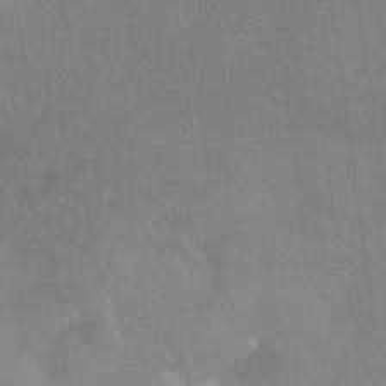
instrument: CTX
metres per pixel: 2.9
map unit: Nhu
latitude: 25.4426
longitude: -54.4601
